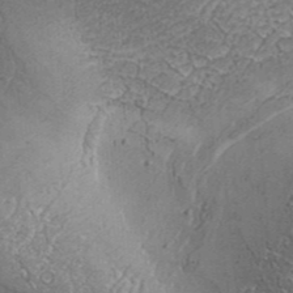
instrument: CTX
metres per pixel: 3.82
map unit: Aa
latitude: 33.8394
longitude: -135.6694
